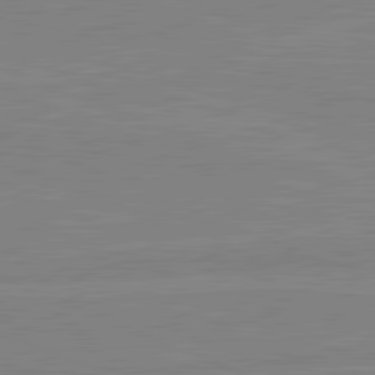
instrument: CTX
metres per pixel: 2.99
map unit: lApd
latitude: 81.5749
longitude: -169.7639
